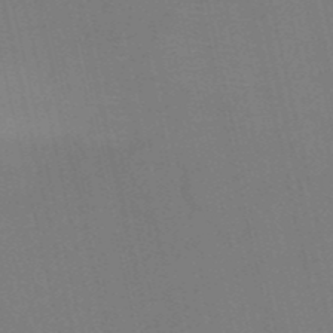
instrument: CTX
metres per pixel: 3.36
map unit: HNb
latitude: -51.6344
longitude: -45.2537
